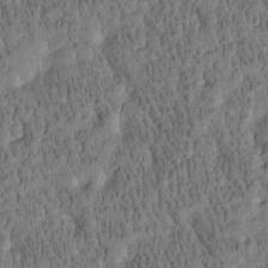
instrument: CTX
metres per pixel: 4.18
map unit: Htu
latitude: -4.0472
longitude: 175.4076
